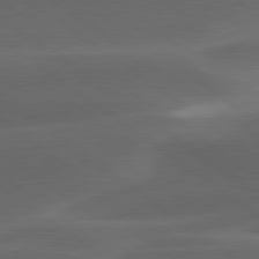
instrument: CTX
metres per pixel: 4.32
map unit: lApd
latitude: 79.2537
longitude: -49.0269
